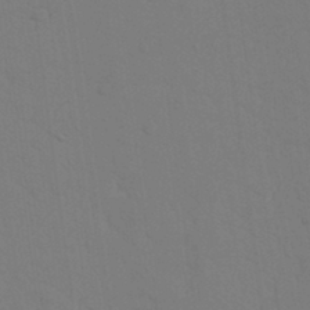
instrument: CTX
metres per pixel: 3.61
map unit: Nhu
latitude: 22.6112
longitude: -73.8584
